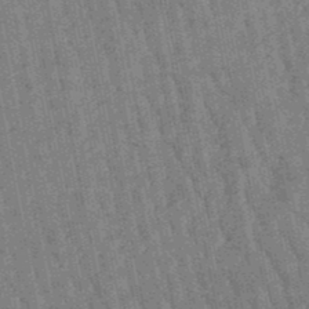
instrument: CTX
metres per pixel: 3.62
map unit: lHb
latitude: -47.7666
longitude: 78.0472
